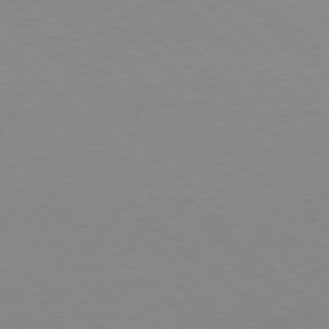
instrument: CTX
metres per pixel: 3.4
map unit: Ap
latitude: -77.9367
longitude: -90.9325
